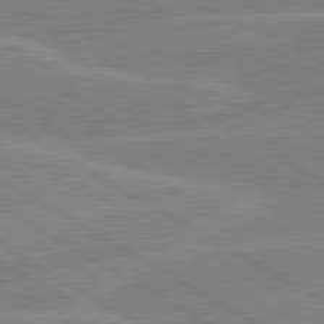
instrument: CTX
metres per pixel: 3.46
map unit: lApd
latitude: 80.7057
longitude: 122.9164
